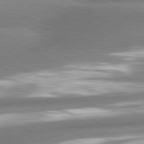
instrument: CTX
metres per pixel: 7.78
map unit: lApd
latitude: 80.5357
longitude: -163.9906
